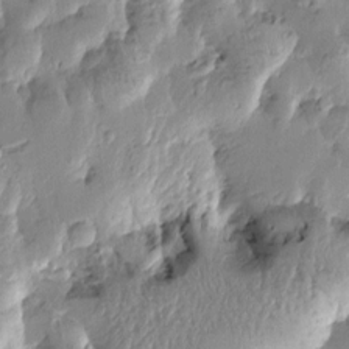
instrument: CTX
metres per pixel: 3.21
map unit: Htu
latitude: -0.4818
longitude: -177.5749
